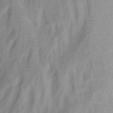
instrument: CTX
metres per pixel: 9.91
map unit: Nhu
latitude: -12.9920
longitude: -64.1200
